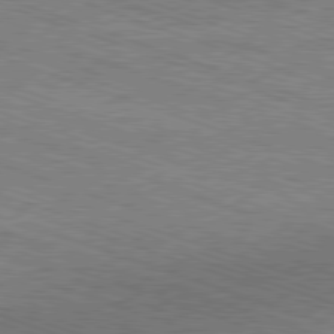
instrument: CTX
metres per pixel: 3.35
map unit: Ap
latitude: -81.8612
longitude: -73.6694
